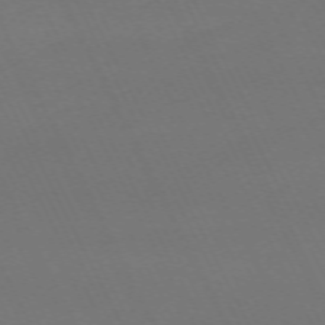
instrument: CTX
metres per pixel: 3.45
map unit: Hpe
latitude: -71.1431
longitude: 16.5952
